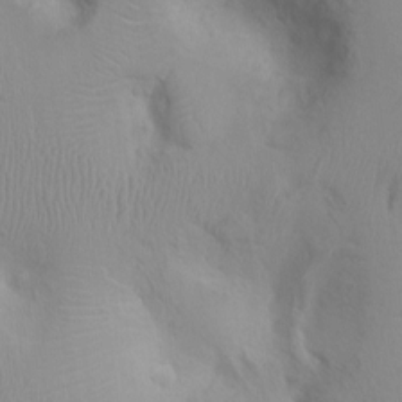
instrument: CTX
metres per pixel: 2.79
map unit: Nhu
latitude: -0.1795
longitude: -16.0255
